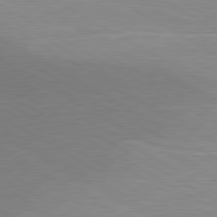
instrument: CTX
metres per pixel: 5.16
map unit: lApd
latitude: 80.4412
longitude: 125.5777
